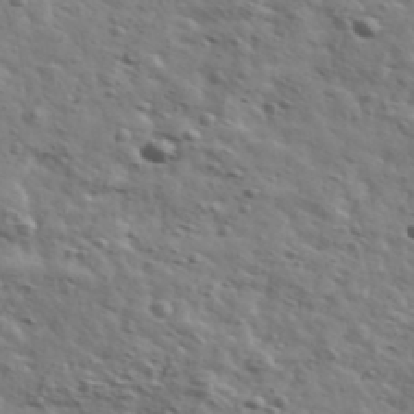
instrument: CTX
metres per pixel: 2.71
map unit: Ave
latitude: 41.6882
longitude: -108.3467
